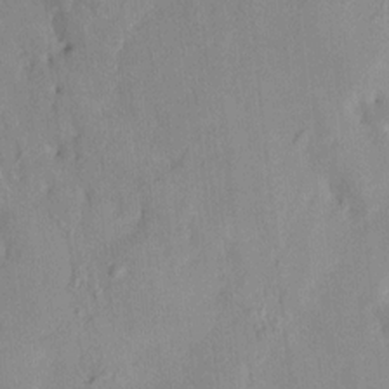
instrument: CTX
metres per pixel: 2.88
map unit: HNhu
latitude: 6.2334
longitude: -0.1200
